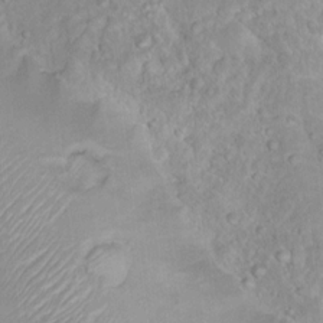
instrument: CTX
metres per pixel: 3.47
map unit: Hto
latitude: 13.3860
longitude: -37.0648
